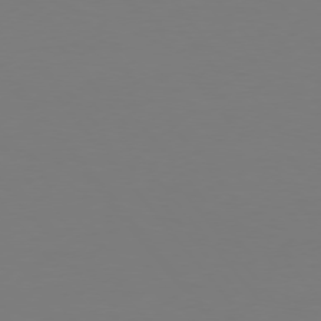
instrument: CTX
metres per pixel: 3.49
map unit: Hpe
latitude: 75.8017
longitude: -139.1592
